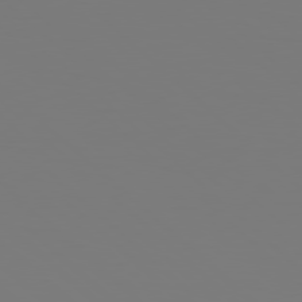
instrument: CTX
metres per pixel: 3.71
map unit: Hpe
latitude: 78.2334
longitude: -162.6113
